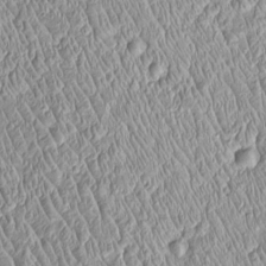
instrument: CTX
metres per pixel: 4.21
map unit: Htu
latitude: -4.9163
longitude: 157.5399
